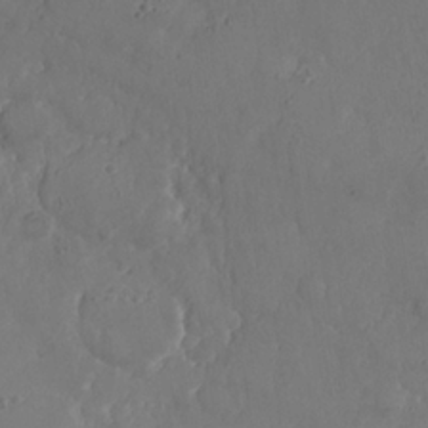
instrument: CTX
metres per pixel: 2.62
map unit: Nhe
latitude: -37.2565
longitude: 138.1795
